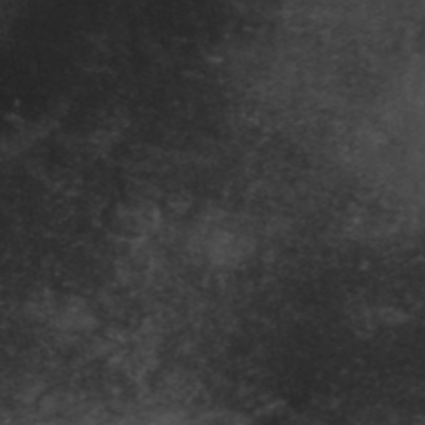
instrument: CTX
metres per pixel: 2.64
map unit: ANa
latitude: 41.2914
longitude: 53.1620
